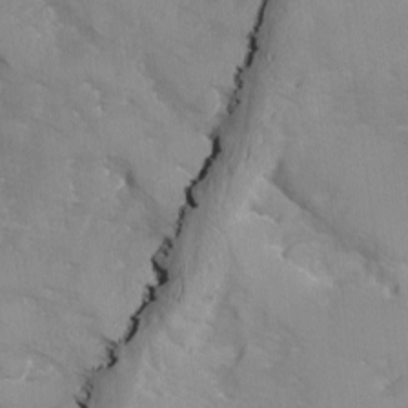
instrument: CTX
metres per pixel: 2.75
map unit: Ave
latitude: -9.2943
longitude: -117.4615
